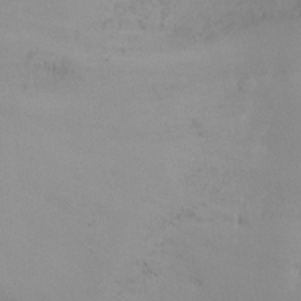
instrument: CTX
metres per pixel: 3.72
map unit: Ht
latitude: -7.5966
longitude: -23.6505
